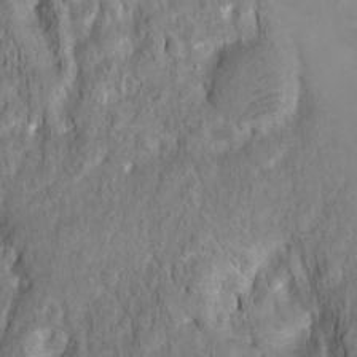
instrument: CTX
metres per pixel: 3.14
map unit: Ht
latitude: 2.5168
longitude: -35.5749
